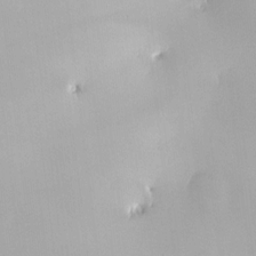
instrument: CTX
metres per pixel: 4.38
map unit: HNhu
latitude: 6.0444
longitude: 9.1242
